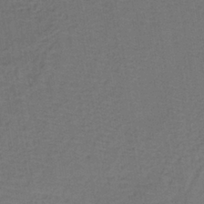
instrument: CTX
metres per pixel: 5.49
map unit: lHb
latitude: -39.5588
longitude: 59.1431
